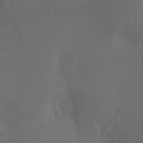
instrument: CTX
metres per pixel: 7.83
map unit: Hve
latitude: 14.0633
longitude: -91.1214
